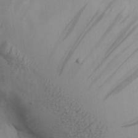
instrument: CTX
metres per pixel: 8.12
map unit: Aa
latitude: 27.0459
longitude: -132.1200
